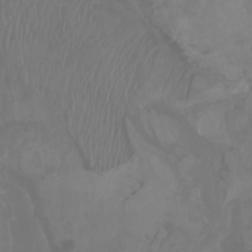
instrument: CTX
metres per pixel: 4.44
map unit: Aa
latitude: -6.8597
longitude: -85.7639
